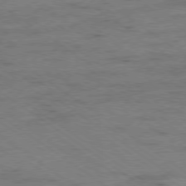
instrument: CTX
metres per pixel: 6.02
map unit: Ap
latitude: -79.2754
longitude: -99.0080
